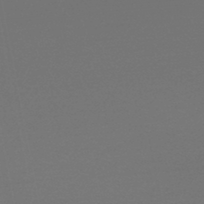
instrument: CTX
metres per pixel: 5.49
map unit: lHb
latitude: -47.4454
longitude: 64.4440
